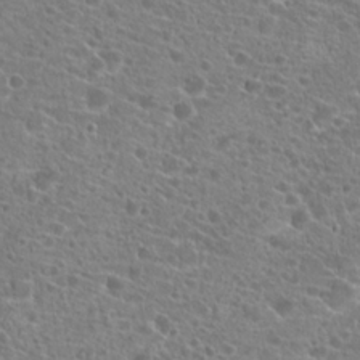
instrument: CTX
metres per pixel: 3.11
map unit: Hto
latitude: 21.3671
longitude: -40.8191
